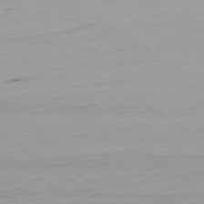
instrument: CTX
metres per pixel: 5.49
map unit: Ap
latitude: -79.3887
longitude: -94.4223
